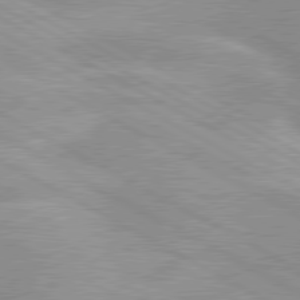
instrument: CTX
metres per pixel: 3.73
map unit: lApd
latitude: 80.1011
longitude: -124.8569
